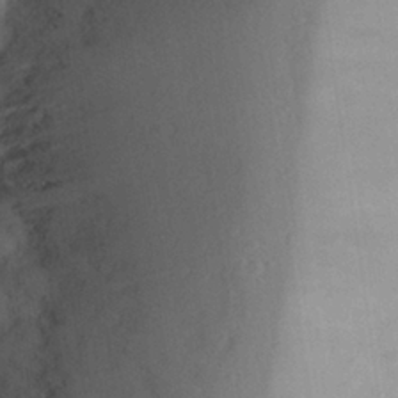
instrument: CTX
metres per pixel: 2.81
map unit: Aa
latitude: 26.3467
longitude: -146.3846
